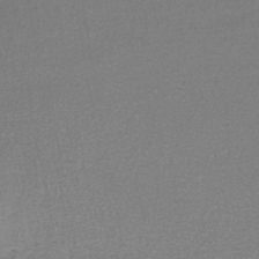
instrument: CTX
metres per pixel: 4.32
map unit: lHb
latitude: -44.2740
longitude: 57.6344
